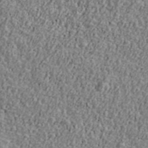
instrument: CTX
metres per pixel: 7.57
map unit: Ave
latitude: 41.5371
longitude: -111.6316
